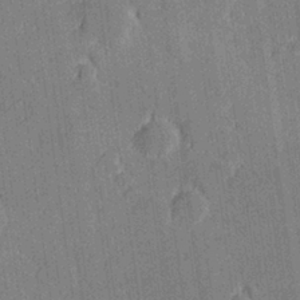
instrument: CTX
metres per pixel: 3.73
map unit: Hve
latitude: 27.5749
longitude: 144.3306
